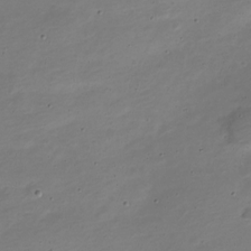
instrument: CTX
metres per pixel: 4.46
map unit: Nve
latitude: -22.1039
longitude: 105.1809
